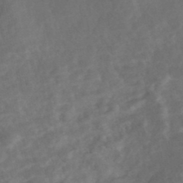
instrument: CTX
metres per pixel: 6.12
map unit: Nhe
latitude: -48.4440
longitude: -172.1577
